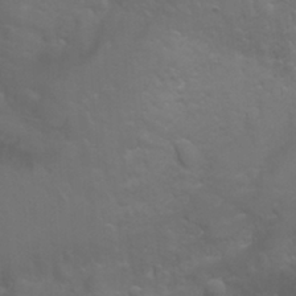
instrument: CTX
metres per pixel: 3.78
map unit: Nhu
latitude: -4.8786
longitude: -75.2159
